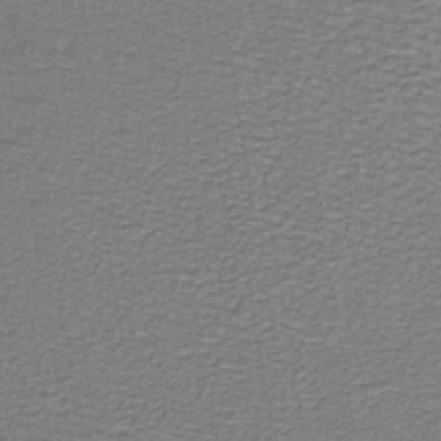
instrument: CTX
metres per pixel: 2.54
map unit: lHb
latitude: -40.2739
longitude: 62.2739
